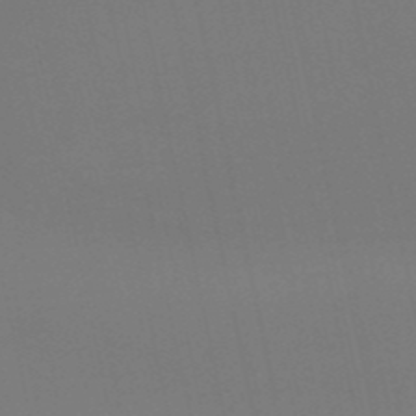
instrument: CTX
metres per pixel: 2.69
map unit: eHb
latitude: -51.1620
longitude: 70.3495
